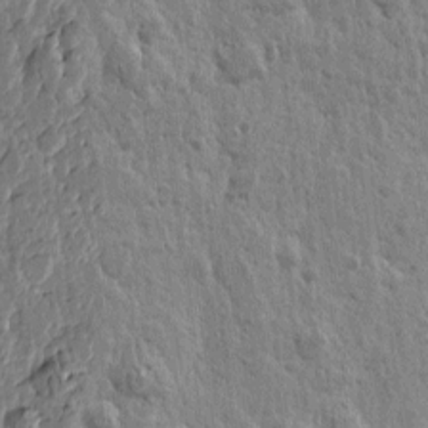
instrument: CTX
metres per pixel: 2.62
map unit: Htu
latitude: -0.6897
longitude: -178.2145
